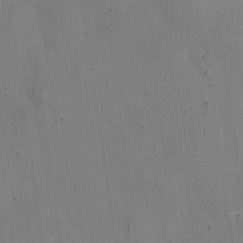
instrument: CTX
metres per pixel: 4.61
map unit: Nhu
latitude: 25.5938
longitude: -71.8961
